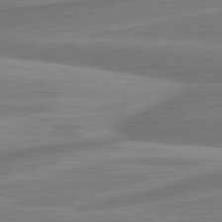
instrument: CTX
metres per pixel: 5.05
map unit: lApd
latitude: 81.5749
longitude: -174.7813
